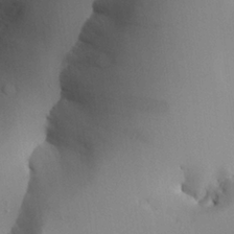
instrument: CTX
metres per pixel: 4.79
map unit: Aa
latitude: 24.6301
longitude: -129.0269
